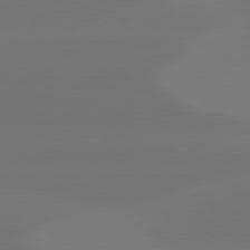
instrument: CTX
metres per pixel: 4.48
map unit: Hpe
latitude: 78.2901
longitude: -130.7436
